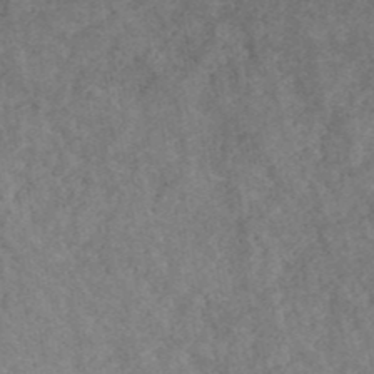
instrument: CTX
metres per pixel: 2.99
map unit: ANa
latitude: 42.2334
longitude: 26.8785
